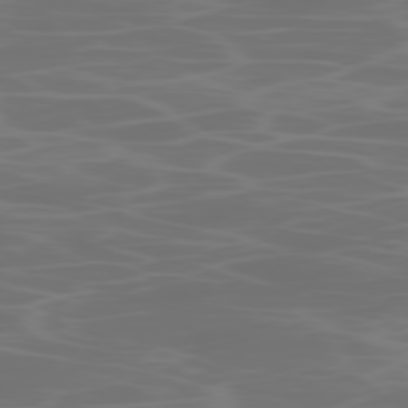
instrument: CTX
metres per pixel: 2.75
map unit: Ap
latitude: -78.6518
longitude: -69.9339
